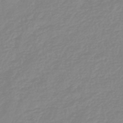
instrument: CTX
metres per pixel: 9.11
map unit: eHb
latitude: -45.4077
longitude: 82.5763
